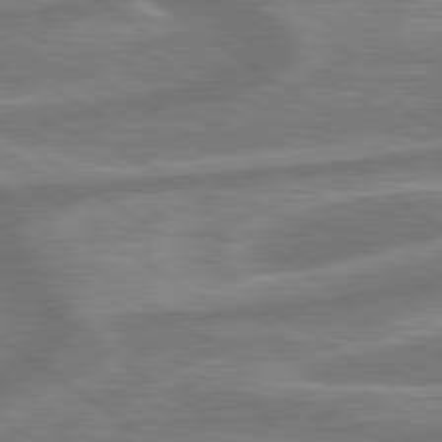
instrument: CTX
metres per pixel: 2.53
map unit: lApd
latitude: 79.5938
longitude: -171.2537
